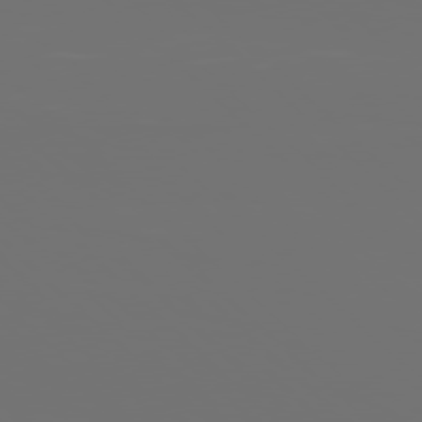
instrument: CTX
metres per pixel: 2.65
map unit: Hpe
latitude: 77.8583
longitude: -140.9702
